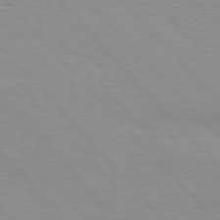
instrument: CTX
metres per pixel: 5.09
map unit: Hpe
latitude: 76.5734
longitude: -154.1389
